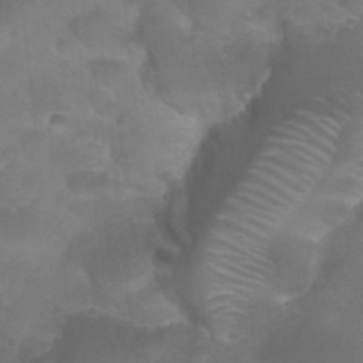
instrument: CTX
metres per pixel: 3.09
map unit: Nhu
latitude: 27.1403
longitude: -54.7813
